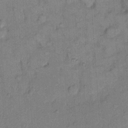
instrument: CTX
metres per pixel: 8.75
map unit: Hto
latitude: 9.0459
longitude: -61.5749
